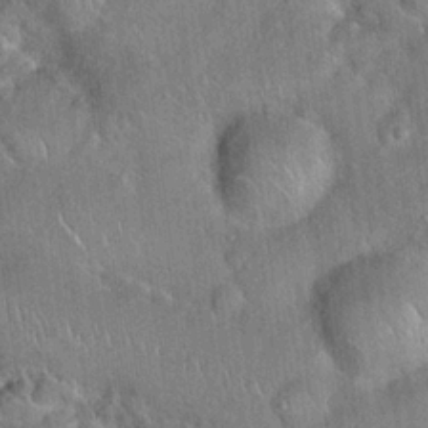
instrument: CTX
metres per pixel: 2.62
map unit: Hto
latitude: 19.5182
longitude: -52.4790
